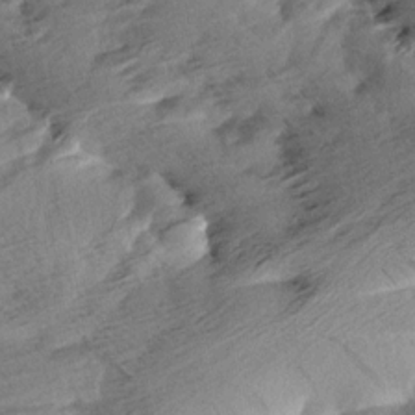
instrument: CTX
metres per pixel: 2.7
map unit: Aa
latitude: 6.2900
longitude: -137.3860
